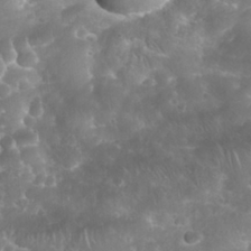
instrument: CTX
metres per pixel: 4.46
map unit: Nhu
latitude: 27.5560
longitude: -63.6694
